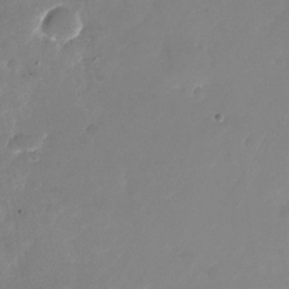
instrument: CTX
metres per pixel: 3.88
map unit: Nhu
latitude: -25.7666
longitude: -72.7813
